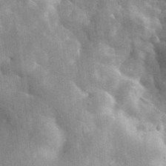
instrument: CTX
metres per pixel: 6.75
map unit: eHh
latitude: 31.1781
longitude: -72.7813
